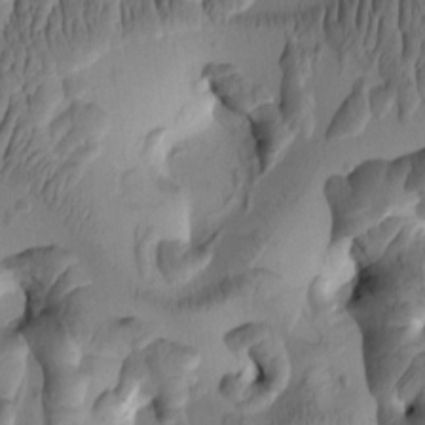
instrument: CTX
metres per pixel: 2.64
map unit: eHh
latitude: -0.4818
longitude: 15.4266
